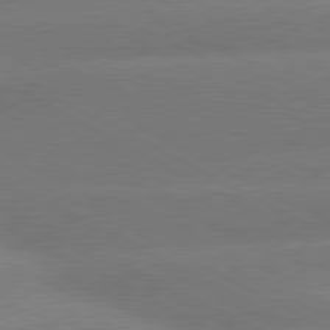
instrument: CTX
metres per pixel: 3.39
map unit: lApd
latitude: 80.4223
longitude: -151.3103
